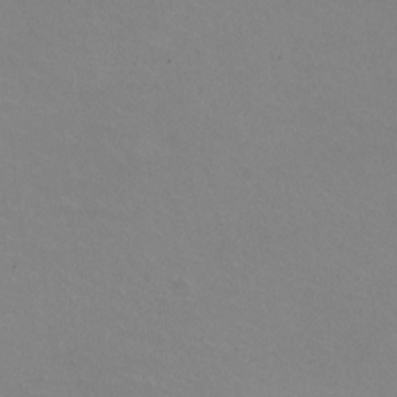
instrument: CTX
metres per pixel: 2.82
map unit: HNhu
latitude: -1.6722
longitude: -2.9324
